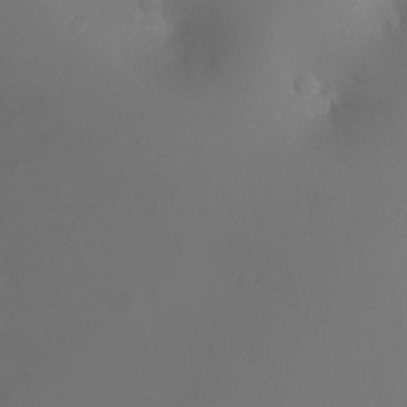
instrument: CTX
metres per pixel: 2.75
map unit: Ht
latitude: -2.7274
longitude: -16.6302
